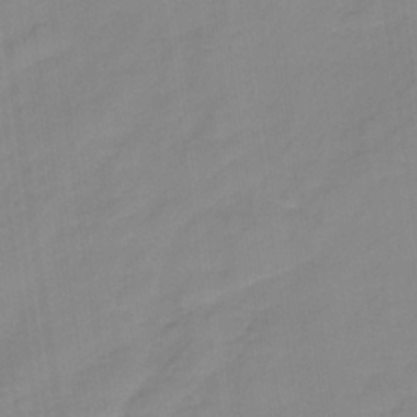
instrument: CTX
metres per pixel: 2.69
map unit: HNb
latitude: -35.8800
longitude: 51.5588
